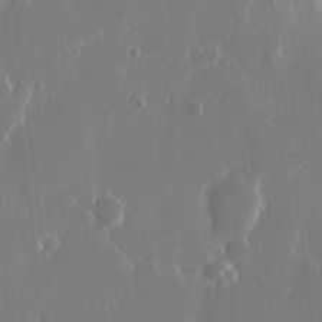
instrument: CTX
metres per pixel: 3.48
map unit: eHh
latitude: 12.9136
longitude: -71.3859
